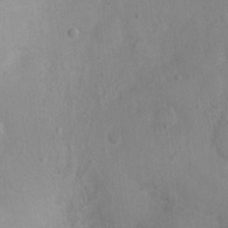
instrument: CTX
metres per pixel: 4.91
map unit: Ht
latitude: -2.3873
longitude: -15.9339
